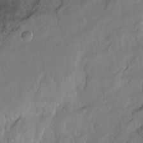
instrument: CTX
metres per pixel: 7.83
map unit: Hto
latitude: -14.4818
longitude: -41.9906
